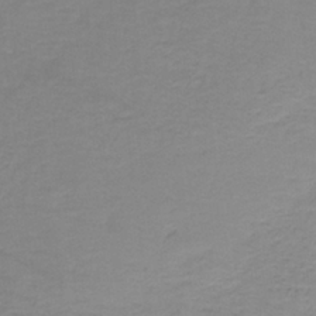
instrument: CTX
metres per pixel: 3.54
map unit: eAb
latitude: -36.1227
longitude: 53.0297
